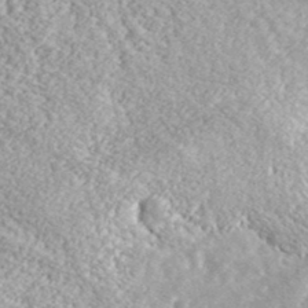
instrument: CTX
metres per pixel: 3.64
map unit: lHvf
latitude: 37.8017
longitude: -87.9717
